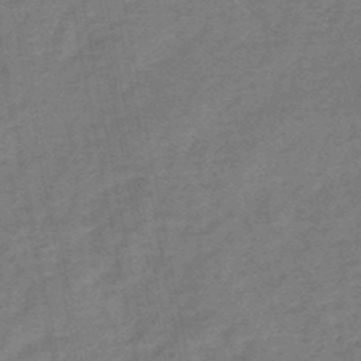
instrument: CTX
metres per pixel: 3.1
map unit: HNb
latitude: -49.3510
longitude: -39.0269
